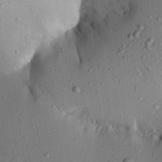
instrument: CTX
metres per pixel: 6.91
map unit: Aa
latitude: 21.0081
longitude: -147.8962
